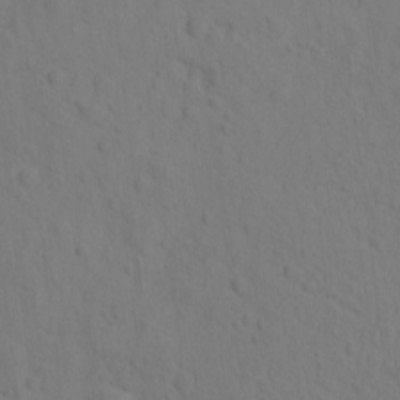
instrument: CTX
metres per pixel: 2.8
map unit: eHh
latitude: -1.9556
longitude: 18.7652
